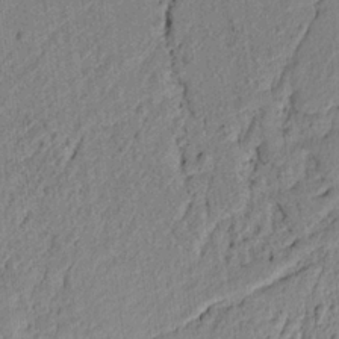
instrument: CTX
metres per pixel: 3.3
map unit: lAvf
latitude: 6.7057
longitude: 166.0850
